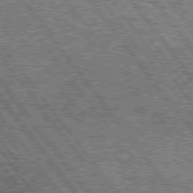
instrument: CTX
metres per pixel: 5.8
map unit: Hpe
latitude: 75.3482
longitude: -156.1955
